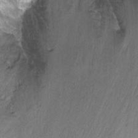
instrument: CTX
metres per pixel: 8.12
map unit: Nhu
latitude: -7.6344
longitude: -43.7639
